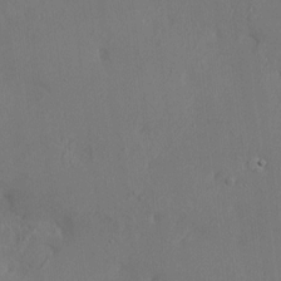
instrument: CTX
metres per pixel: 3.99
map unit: HNhu
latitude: 11.1403
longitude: 22.8975
